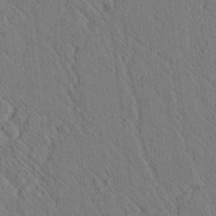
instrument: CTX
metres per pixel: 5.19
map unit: lAvf
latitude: 7.4237
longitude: 160.2173
